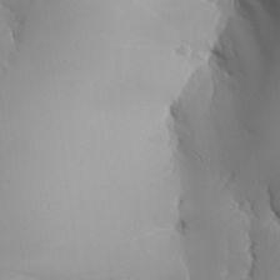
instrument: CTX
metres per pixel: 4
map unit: Aa
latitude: 23.4993
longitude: -126.8380
